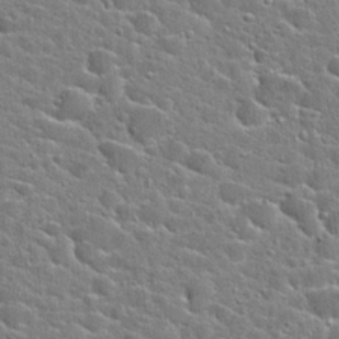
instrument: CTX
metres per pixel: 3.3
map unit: Hto
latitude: 24.3845
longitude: -44.4790
